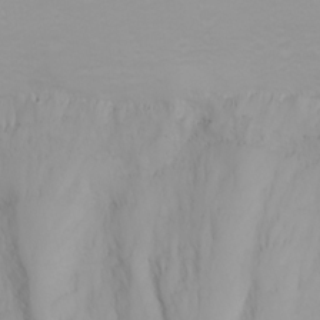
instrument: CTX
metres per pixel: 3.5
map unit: Nhu
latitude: -0.1228
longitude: -75.8017
